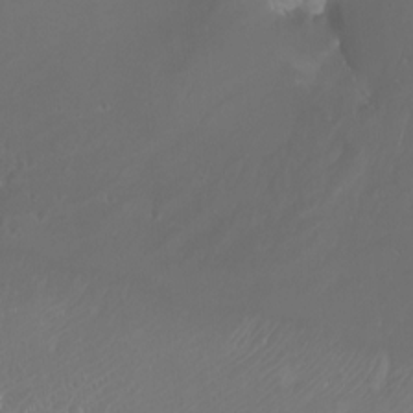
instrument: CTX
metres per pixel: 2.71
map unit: Aa
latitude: -7.5210
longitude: -78.9703
